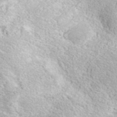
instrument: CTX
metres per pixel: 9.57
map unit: ANa
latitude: 37.4616
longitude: 18.2362
